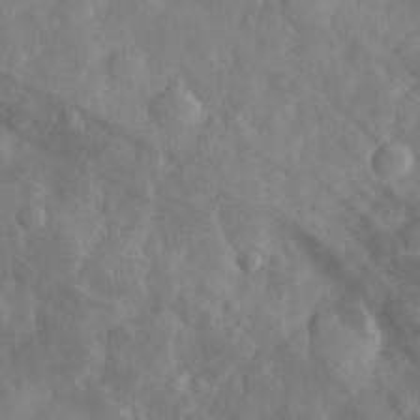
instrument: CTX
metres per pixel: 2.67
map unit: eHh
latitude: 31.0837
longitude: -70.5735
